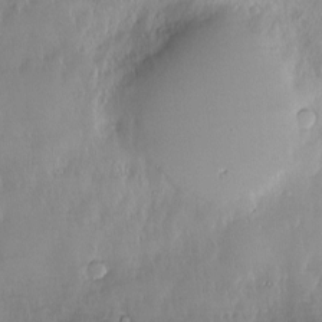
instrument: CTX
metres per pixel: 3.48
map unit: Nve
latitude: -9.1998
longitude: 173.2187
